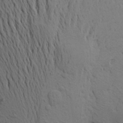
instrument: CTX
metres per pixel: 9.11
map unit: Aa
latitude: 21.8206
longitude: -148.4412
